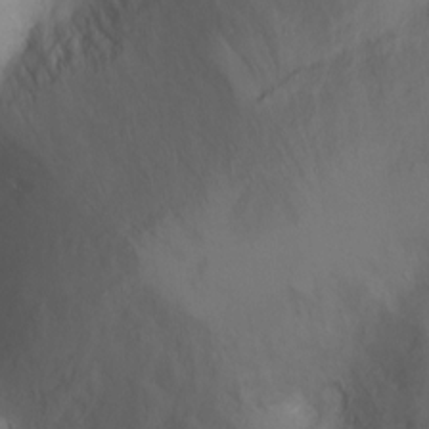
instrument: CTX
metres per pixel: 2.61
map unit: Ht
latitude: -1.1054
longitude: -33.6127
